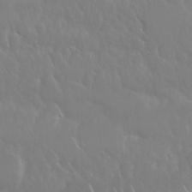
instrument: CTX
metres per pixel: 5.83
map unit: Nhu
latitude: 24.6679
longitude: -61.3670
